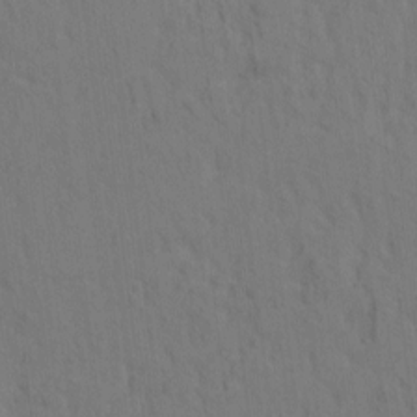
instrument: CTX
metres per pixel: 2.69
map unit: eHh
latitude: -1.1998
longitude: 17.6533
